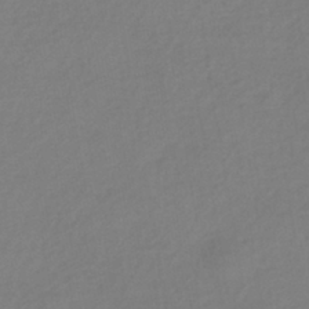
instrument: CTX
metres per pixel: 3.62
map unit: HNhu
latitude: -42.8785
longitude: 97.6155
